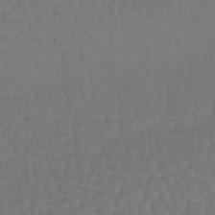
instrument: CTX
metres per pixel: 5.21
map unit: lHb
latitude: -42.6896
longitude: 64.2929
